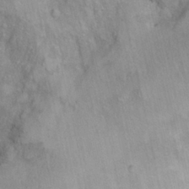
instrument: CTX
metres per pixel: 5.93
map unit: Hto
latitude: 7.1781
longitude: -34.3845
